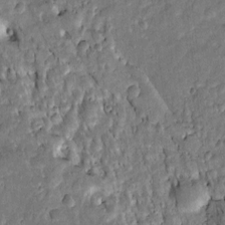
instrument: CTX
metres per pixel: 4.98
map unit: Htu
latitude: -1.3699
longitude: 148.9920
